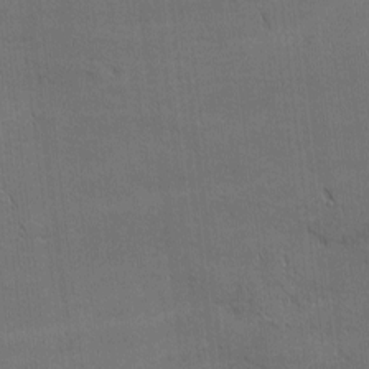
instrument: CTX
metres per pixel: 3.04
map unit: Nhu
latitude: 1.0836
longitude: -78.8569
